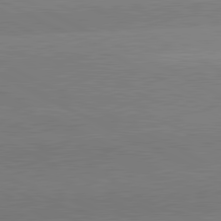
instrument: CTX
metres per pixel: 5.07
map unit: lApd
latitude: 81.2348
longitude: -150.6490
